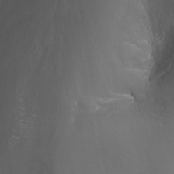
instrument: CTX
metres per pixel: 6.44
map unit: Nhu
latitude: -13.1242
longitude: -64.2712
